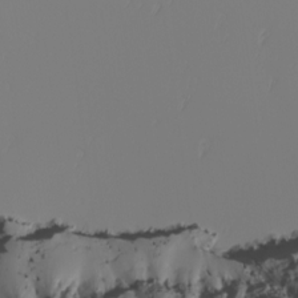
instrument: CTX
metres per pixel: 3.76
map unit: Nhu
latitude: -4.2739
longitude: -83.9906
